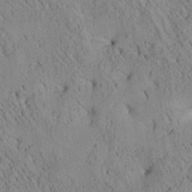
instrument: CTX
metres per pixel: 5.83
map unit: Aa
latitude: 25.3103
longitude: -133.9150
